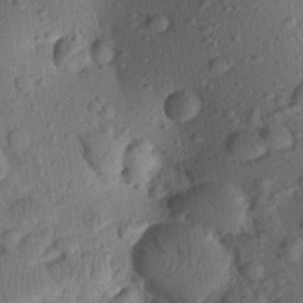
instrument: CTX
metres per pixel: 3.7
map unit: Aa
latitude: 23.1592
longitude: -147.5938
